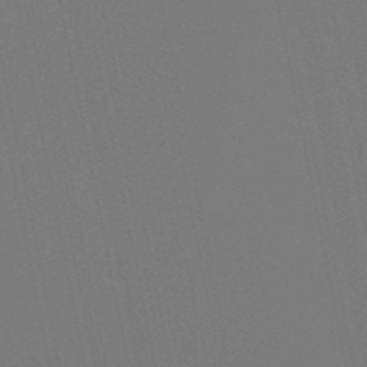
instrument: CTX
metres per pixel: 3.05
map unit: lHb
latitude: -49.3699
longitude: 74.9920
